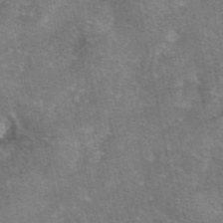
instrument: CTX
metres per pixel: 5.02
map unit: eAb
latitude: 47.0081
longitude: 103.5966
